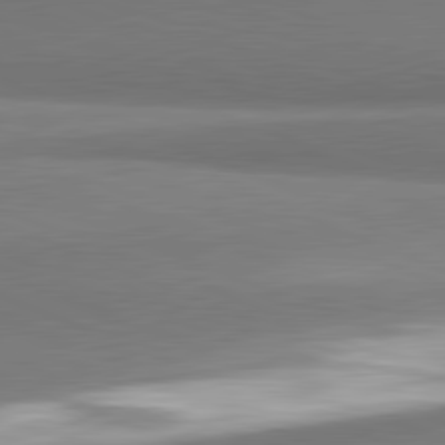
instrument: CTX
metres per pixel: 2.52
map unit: lApd
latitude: 81.7261
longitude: 164.5763
